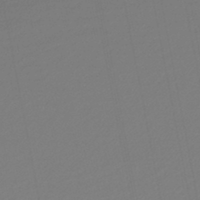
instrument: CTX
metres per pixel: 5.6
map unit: lHb
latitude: -45.3699
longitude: 75.1998
